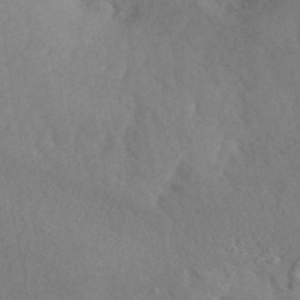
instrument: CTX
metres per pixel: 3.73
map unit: ANa
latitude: 42.6868
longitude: 53.3698
